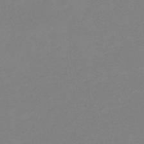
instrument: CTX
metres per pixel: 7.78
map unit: eHh
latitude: -52.5195
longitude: -24.9702
